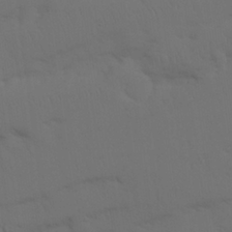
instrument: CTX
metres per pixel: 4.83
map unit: Nhu
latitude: 26.6113
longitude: -70.0255
